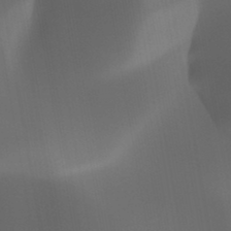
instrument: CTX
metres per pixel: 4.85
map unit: HNhu
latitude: -47.2943
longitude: 30.7085
